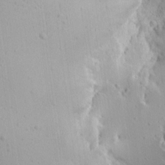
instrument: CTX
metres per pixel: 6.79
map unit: Aa
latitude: 12.7813
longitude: -143.2915
